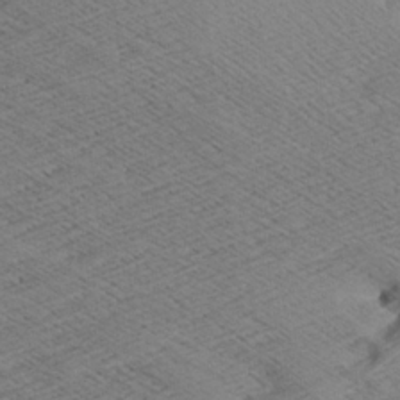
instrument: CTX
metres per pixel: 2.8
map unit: Aa
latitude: 7.8583
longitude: -140.2144
